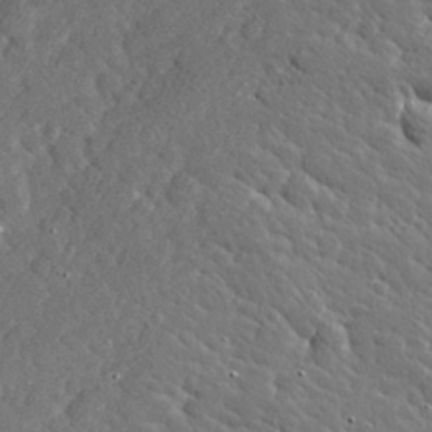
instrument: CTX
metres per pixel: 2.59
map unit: Hve
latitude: 26.3278
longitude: 144.1039
